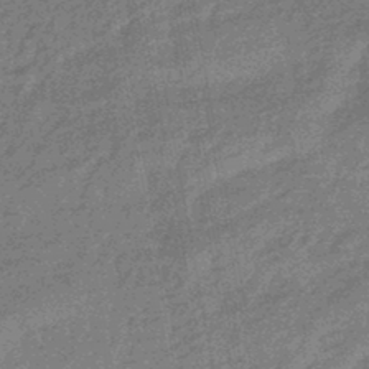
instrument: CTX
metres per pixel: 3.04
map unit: eHb
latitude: -44.5007
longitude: 88.8030
